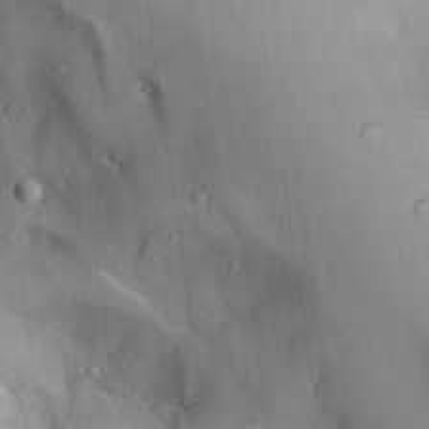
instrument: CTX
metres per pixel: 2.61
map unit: Aa
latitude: 29.1781
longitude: -131.4049
